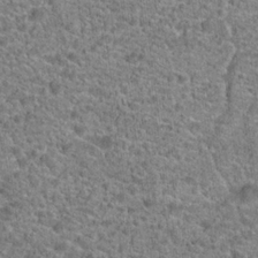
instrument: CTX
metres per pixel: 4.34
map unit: Hto
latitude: 20.0255
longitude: -42.5357
